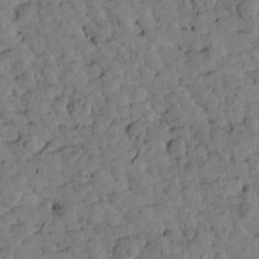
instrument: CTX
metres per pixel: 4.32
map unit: Htu
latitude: -1.8423
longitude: 179.3320
